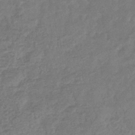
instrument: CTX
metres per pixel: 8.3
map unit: eHb
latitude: -36.0094
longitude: 81.6533
